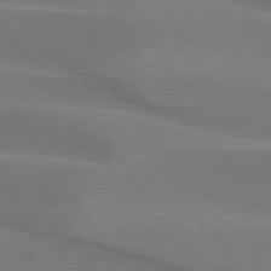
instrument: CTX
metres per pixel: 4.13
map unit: lApd
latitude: 74.9892
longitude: -66.3845
